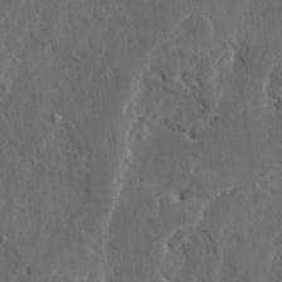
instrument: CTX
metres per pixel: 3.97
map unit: Ave
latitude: 23.3293
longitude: -130.8191
